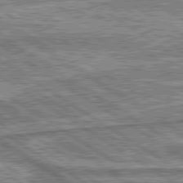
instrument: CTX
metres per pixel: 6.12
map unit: lApd
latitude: 80.1767
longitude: 173.1809
